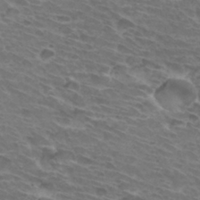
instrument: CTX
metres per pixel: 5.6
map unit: Hto
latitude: 32.5546
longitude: -43.9528
